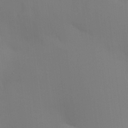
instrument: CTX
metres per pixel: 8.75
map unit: HNhu
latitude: 13.5938
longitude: 13.3132
